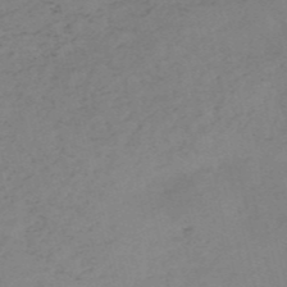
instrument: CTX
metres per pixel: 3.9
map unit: HNb
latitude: -54.1039
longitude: -41.9150
